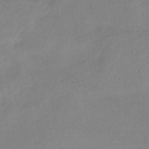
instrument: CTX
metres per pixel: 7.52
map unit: HNb
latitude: -31.9745
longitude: 63.2376
